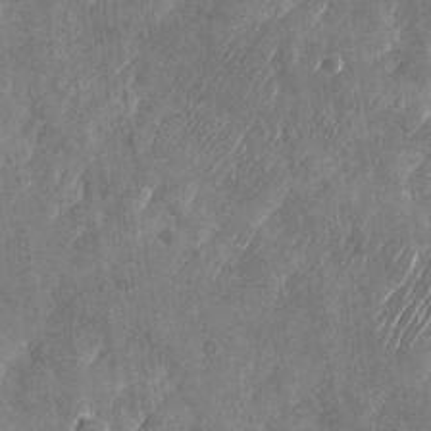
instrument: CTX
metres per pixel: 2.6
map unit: Nhu
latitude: -27.5588
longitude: -62.5735
